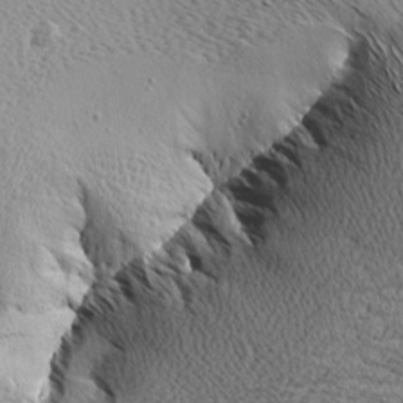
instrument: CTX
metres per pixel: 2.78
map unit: Aa
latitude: 7.5938
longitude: -137.9528
